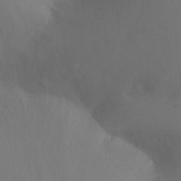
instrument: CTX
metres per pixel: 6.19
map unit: Ht
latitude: -9.5777
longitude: -32.3845
